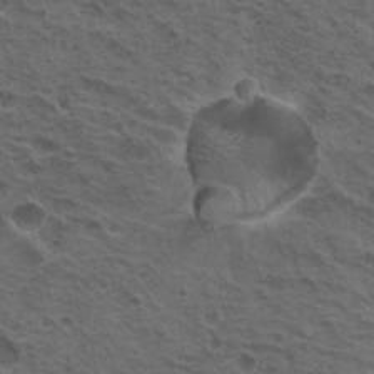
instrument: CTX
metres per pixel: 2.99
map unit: Hto
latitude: 19.4426
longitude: -32.0822
